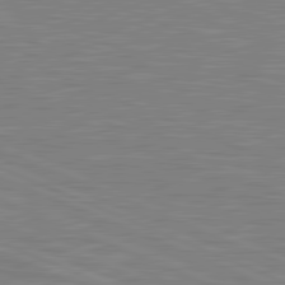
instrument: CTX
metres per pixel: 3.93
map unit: lApd
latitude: 81.5182
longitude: -171.5182
